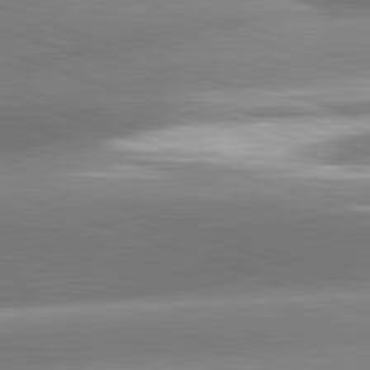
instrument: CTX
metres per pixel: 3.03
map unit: lApd
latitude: 81.4237
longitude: -158.5735
